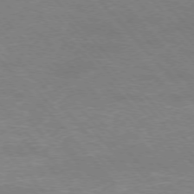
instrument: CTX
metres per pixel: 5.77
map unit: Hpe
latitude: -76.5763
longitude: -12.9514
